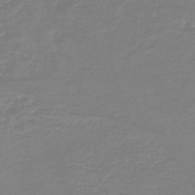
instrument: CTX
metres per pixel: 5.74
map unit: HNb
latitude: -46.2928
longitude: 53.0297
